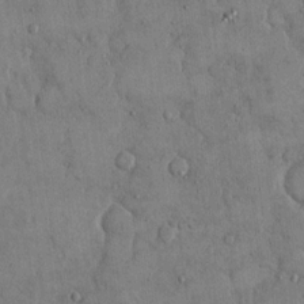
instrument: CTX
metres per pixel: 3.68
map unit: eHh
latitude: 14.4412
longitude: -68.3467
